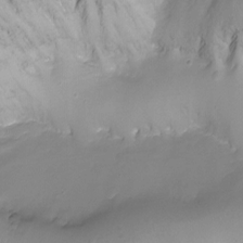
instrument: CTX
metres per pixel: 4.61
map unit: Nhu
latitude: -13.5399
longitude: -62.4790
